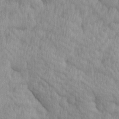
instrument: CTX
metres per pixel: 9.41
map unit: Ave
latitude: 12.6302
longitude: -106.3467
